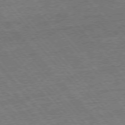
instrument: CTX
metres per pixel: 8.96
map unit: Ap
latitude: -77.0675
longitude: -96.4412
